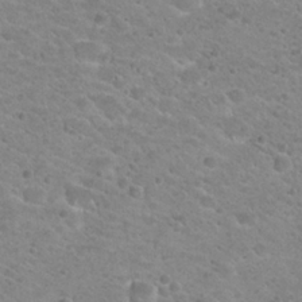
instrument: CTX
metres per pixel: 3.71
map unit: Hto
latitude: 24.1199
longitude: -49.8016
